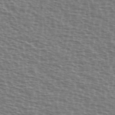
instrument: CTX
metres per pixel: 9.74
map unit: Ave
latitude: 38.0822
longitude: -113.0080
